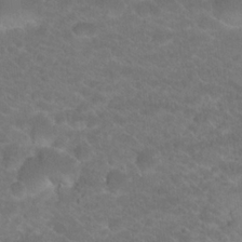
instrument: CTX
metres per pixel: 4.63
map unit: Hto
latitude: 19.2348
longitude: -37.9528
